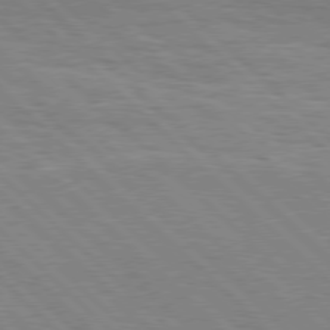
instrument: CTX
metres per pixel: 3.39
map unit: Hpe
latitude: 77.3481
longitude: -127.8206
